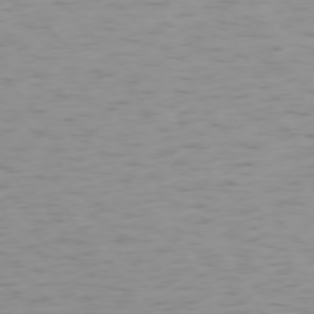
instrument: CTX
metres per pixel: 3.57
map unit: Ap
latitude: -75.2187
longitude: -79.6127
